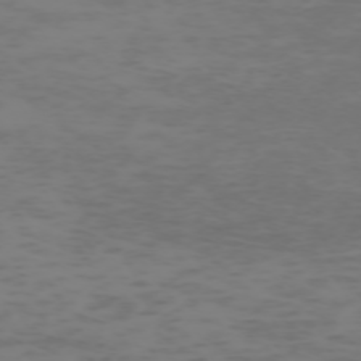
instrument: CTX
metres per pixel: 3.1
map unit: Hpe
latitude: -72.6707
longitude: 8.7841
